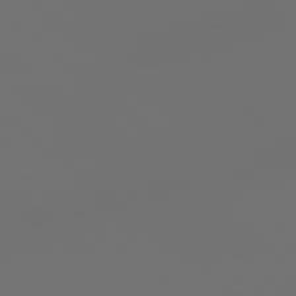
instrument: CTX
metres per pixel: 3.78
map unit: Hpe
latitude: 78.9136
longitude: 177.5588
